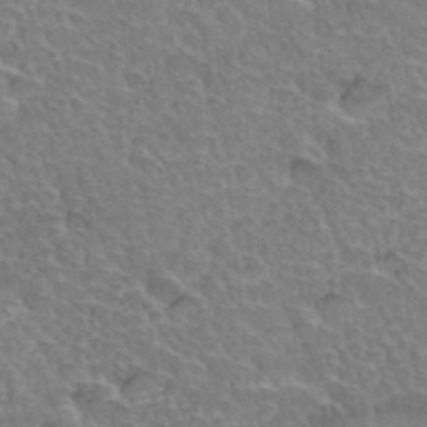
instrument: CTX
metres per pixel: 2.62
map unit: Hto
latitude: 35.4993
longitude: -46.8569
